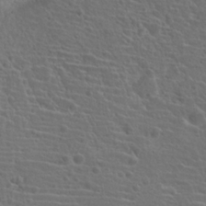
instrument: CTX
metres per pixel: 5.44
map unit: Hto
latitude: 19.4615
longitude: -42.2712
